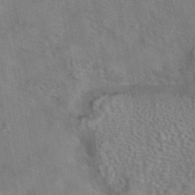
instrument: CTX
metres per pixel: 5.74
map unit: eAb
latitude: 43.0836
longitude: 104.0661
